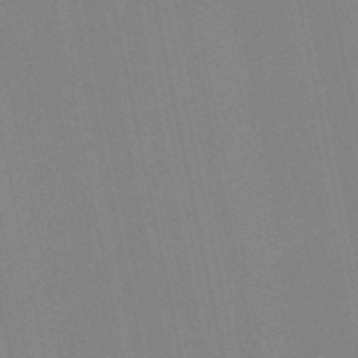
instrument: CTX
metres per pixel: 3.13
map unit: lHb
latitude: -48.2740
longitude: 69.1620
